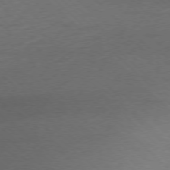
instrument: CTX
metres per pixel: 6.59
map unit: Ap
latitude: -77.9745
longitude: -69.2915
